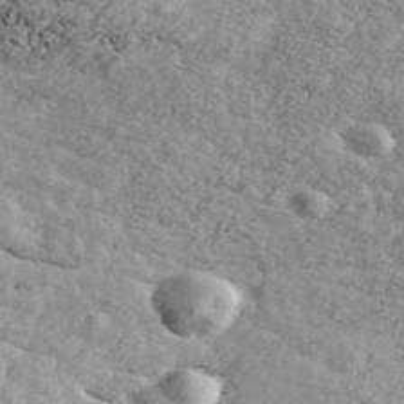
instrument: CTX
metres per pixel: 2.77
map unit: ANa
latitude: 44.4412
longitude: 46.7841
